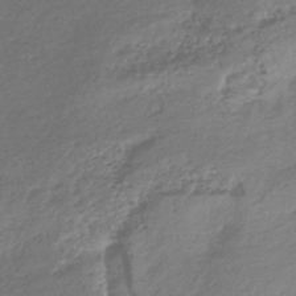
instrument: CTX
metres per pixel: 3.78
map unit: lHb
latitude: -38.9164
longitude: 68.0850
